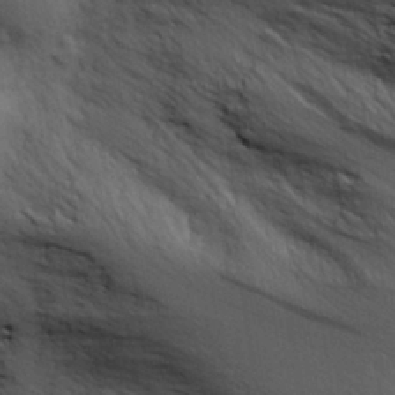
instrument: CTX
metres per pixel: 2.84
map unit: eHh
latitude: 26.7246
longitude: -75.1592
